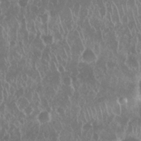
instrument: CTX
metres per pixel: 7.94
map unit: Nhu
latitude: 28.7057
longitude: -63.4427
